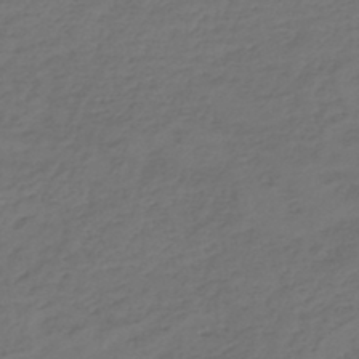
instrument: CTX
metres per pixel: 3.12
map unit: lHb
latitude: -39.8611
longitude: 68.2550
